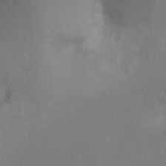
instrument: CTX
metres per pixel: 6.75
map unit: Hto
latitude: -10.6141
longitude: -38.2522
